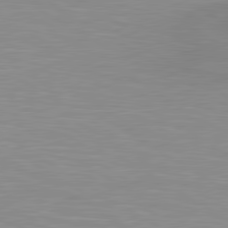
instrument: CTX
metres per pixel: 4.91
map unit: lApd
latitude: 80.4979
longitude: 131.2187
